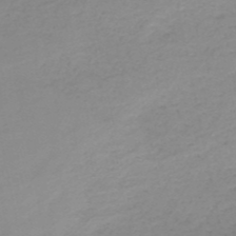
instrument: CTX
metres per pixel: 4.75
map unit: HNb
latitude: -50.9731
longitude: -50.8569
